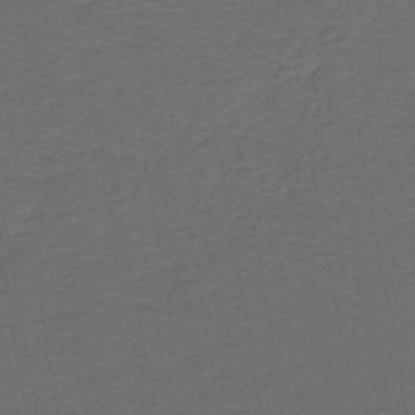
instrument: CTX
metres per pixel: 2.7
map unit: lHb
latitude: -43.7477
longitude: 53.4265
